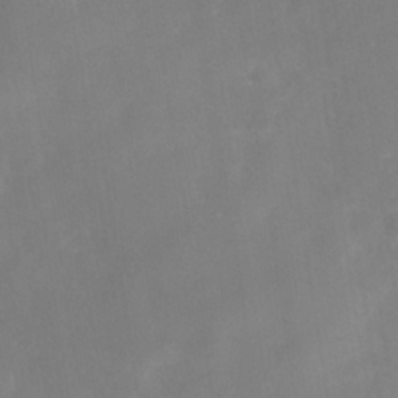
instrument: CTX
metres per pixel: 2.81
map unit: Nhe
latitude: -38.3873
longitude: -113.0458
